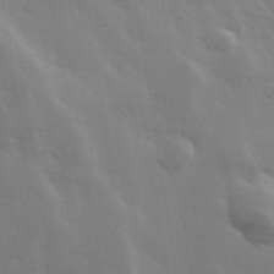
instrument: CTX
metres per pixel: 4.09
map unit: Hve
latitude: 33.1592
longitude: 150.0472
